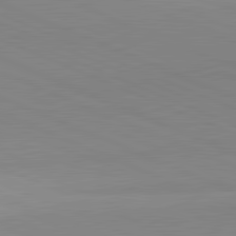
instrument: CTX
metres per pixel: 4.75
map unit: lApd
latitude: 81.9150
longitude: 138.1795
